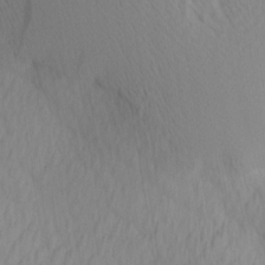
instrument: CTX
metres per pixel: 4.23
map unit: Ave
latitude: 12.7058
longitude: -106.8380
